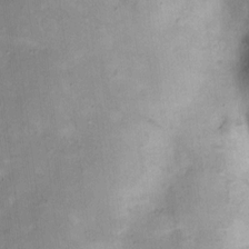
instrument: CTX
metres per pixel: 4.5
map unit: Hto
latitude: 7.2915
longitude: -37.1026
